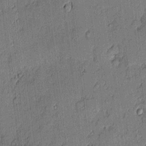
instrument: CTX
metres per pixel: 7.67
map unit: eHh
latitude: 3.6316
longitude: -75.6316
